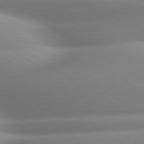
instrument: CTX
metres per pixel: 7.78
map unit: lApd
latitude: 80.3278
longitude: -161.3859
